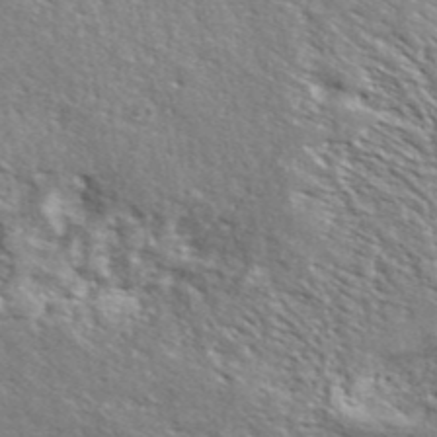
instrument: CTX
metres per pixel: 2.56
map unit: ANa
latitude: 42.8569
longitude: -87.8205
